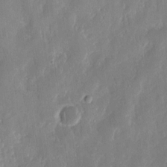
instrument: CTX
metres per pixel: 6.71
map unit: eHh
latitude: 13.1592
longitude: -72.8002
